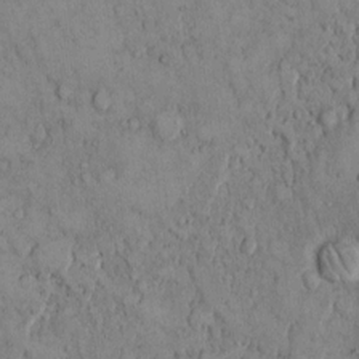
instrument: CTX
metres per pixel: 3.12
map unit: Hto
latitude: 9.6505
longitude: -59.6127
